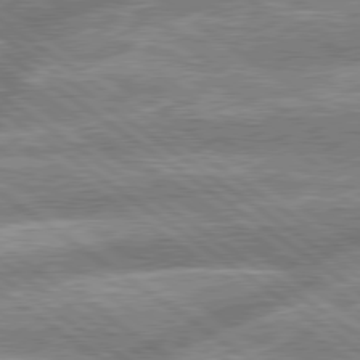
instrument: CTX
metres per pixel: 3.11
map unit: lApd
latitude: 79.1592
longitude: -159.6127
